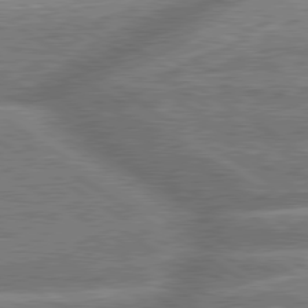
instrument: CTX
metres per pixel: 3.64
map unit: lApd
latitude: 79.7072
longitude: -159.9906
